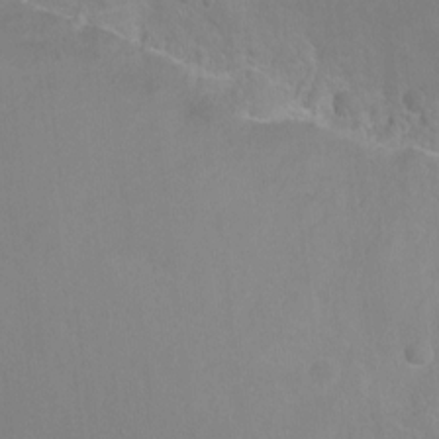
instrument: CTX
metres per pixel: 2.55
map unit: Nhu
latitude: -8.0661
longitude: -43.8017
